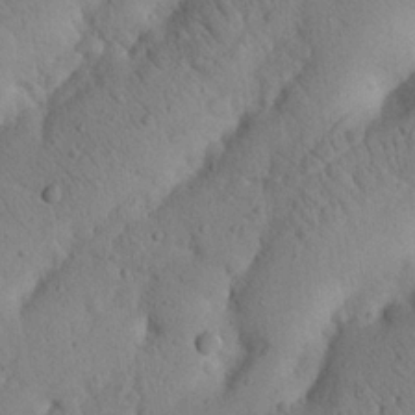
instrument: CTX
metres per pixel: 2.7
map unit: Nhu
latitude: 21.0270
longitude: -74.8002
